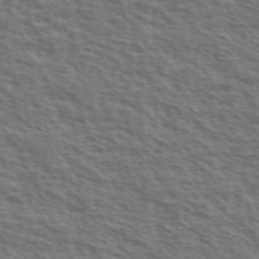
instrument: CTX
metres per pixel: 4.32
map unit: Ave
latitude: 38.4412
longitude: -111.4238
